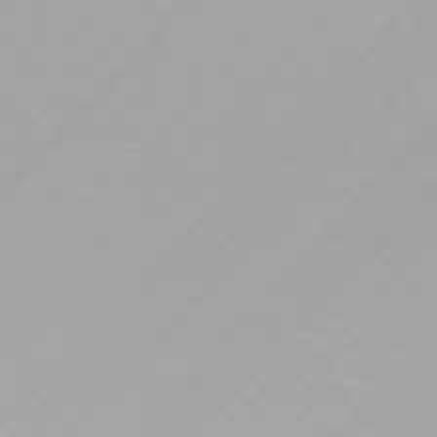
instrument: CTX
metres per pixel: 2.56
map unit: Hpe
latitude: 77.2537
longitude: -137.8584
